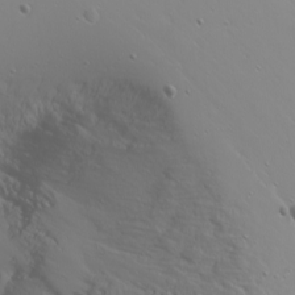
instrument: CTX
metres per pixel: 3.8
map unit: Htu
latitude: -4.1039
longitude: -88.4412
